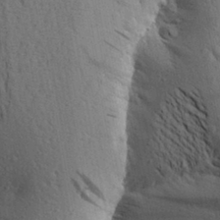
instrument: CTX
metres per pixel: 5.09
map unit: Aa
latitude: 25.6316
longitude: -148.5168
